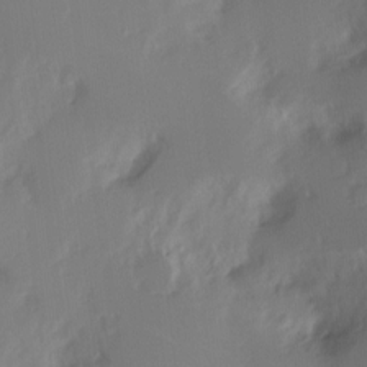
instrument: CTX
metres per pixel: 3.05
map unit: Hve
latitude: 3.1970
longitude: -121.6883
